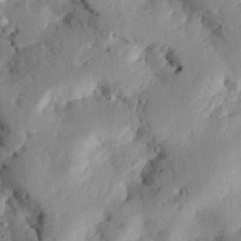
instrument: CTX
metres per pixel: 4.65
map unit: eHh
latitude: 28.6868
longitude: -82.0255
